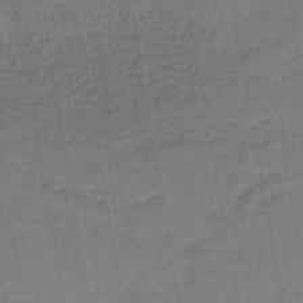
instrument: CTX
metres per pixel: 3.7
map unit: HNb
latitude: -37.4076
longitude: 51.8989
